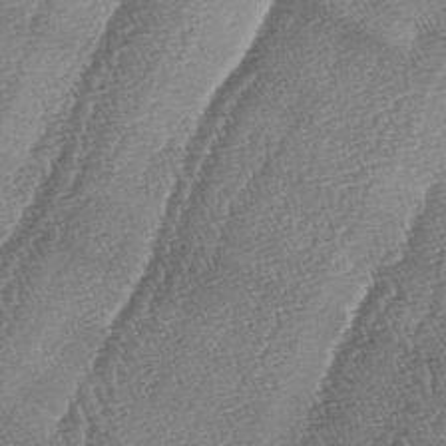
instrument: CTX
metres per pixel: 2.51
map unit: lAa
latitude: -5.0675
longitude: -129.3104
